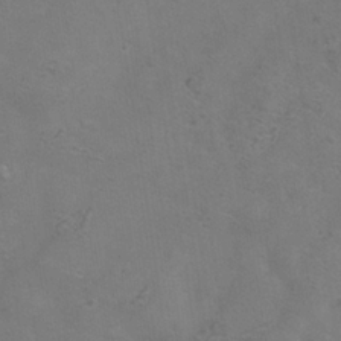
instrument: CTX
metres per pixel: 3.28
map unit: Hve
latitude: -34.1606
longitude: 91.3321
